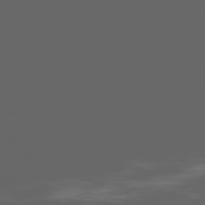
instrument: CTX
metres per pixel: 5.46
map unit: Ap
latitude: -76.2928
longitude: -75.6316
